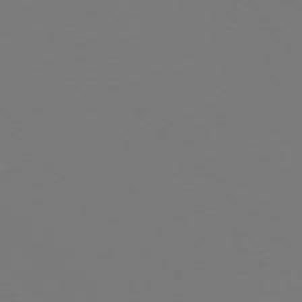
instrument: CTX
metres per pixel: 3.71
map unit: Ap
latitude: -76.2173
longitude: -81.9150
